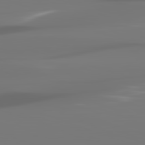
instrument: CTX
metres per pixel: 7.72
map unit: lApd
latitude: 82.1955
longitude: -145.5938
